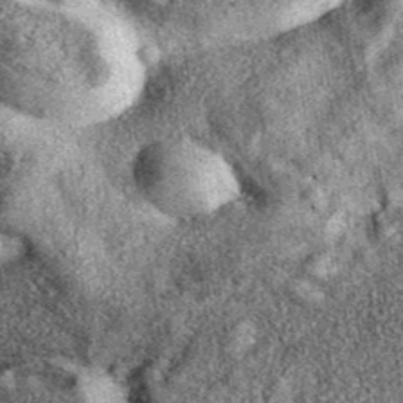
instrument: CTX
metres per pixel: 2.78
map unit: eAb
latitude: 39.4993
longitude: 109.0486
